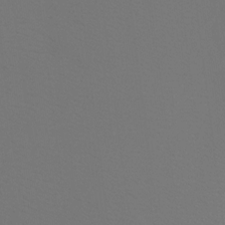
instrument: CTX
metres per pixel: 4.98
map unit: Htu
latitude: -13.4832
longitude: -48.2900
